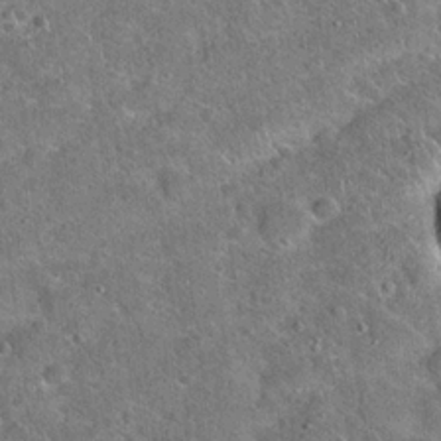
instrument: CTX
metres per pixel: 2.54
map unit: Hto
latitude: 19.3670
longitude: -50.1577
